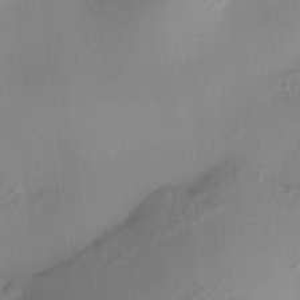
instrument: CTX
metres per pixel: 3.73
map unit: HNhu
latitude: 10.8002
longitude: 9.7855
